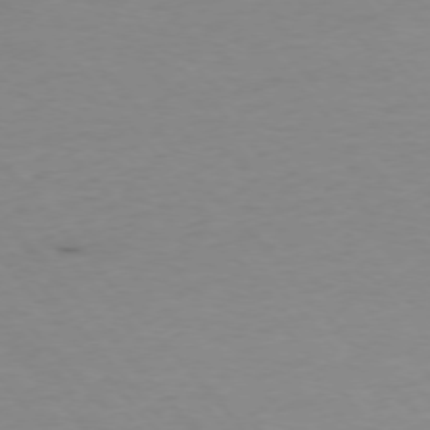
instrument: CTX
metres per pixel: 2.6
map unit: Ap
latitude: -75.7856
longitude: -88.1011
